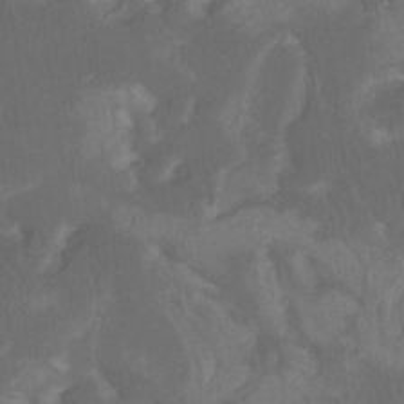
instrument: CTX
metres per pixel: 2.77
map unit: Htu
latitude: -11.7856
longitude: -73.8016
